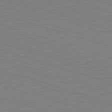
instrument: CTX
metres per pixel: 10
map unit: Hpe
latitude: -82.8219
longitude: 7.0864
